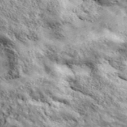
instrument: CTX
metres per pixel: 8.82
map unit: ANa
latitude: 43.0081
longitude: -88.4412
